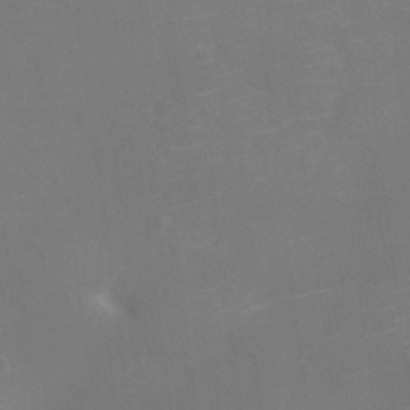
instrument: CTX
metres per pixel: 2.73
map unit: Ht
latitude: -10.7274
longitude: -24.2333
